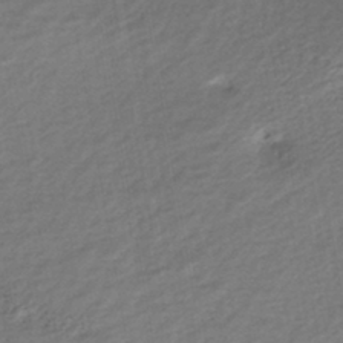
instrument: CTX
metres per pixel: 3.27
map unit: HNhu
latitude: -45.0675
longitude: 102.1417
